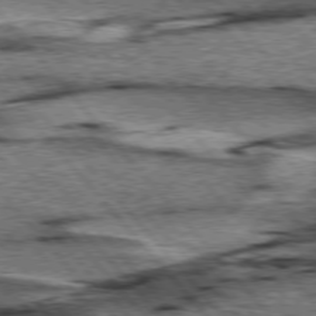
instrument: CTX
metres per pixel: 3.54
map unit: lApd
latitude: 76.6490
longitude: -71.1781
